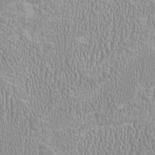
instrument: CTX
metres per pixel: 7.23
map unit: HNhu
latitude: -2.6518
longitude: -0.4601
